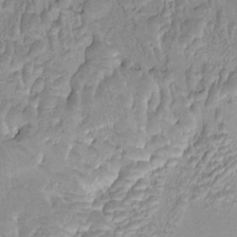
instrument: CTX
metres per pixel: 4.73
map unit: HNhu
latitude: 4.8569
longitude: 8.2550
